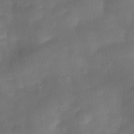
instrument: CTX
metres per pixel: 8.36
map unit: Nve
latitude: -26.9730
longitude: -148.1578
